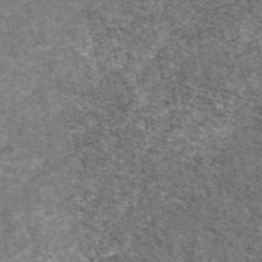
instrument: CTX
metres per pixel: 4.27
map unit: eAb
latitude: 49.1781
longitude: 105.7855
